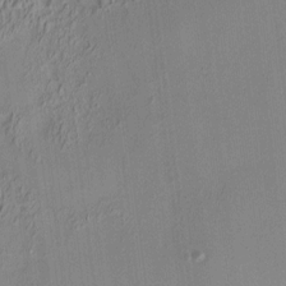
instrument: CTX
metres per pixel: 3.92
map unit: HNhu
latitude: 8.1578
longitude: 13.4455
